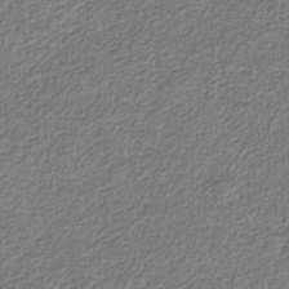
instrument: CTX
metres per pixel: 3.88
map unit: eAb
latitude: -38.1039
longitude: 52.8030
